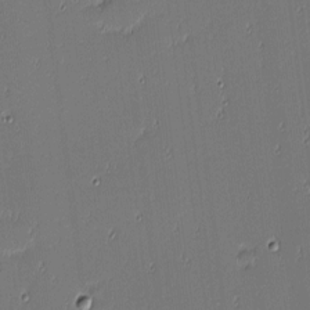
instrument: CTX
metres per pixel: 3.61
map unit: eHh
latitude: -3.5210
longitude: -82.8191
